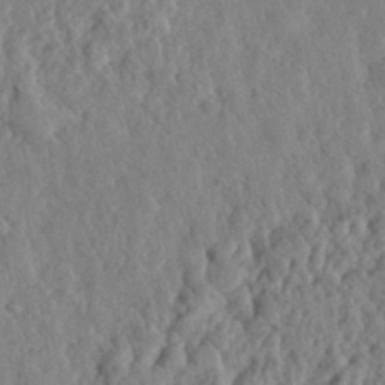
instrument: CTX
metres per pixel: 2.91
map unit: eHh
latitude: 28.3089
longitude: -76.4412
